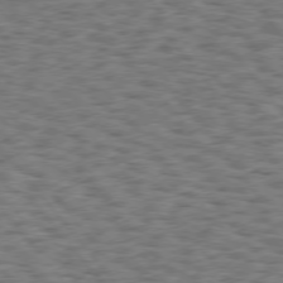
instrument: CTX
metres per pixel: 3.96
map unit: Hpe
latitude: 75.1403
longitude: -135.3670
